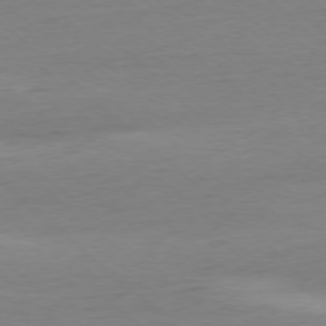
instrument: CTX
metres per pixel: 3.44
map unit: Ap
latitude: -77.9367
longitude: -81.0647
